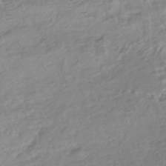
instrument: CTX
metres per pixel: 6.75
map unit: HNhu
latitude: -45.2943
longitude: 99.2187
